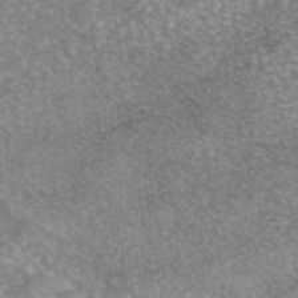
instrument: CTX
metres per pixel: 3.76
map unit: eAb
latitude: 45.3292
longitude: 105.4265
